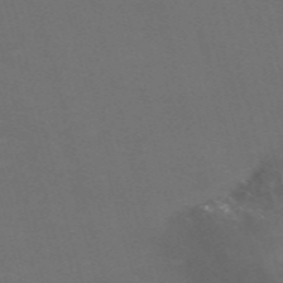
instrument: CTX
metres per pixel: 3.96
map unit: Nve
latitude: -58.4251
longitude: 57.2376
